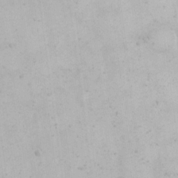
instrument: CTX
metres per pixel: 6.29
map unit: eHh
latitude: 18.4601
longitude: -66.1766
